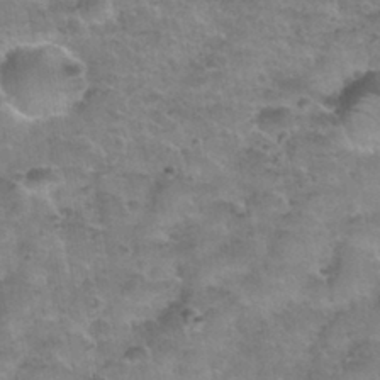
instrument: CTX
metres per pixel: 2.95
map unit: Nhu
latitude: 31.6127
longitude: -52.9892
